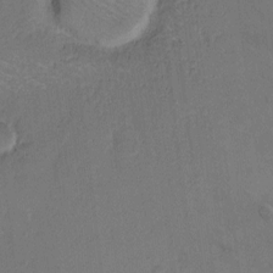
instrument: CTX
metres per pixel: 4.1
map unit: Hto
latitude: 6.5357
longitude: -62.3279
